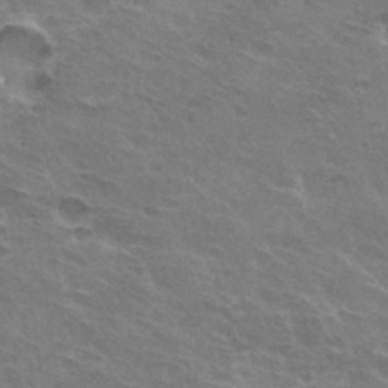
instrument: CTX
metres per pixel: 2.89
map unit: Hto
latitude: 32.6113
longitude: -43.6694
